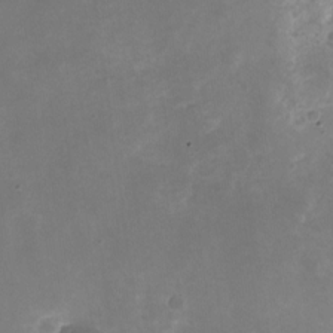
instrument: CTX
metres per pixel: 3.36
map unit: Nhu
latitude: -26.0472
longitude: -70.8947
